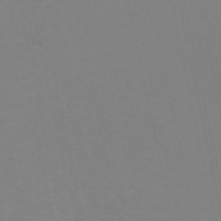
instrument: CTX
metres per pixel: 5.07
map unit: eHh
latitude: -53.4643
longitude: -24.6112
